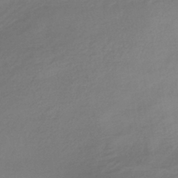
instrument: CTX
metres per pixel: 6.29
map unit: lHb
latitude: -36.2739
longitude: 69.0486
